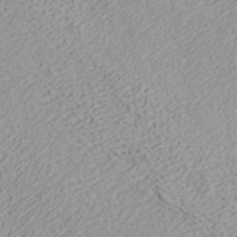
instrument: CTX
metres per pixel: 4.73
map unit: ANa
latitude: 35.3670
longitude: 14.3684
